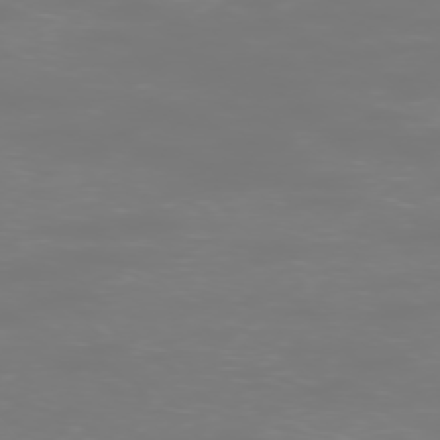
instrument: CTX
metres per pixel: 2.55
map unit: Ap
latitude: -77.0486
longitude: -62.4034
